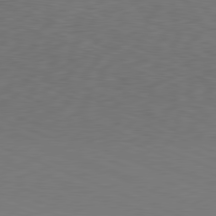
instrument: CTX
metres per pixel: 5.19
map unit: Hpe
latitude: -82.0661
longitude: 14.6141
